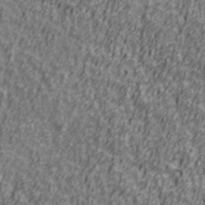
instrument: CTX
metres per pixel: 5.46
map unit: Ave
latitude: 41.1592
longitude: -112.5357
